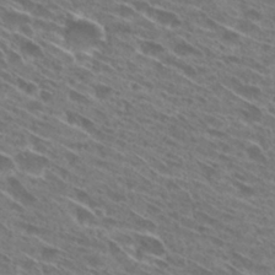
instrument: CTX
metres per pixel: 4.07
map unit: Hto
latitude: 28.6868
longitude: -44.3089
